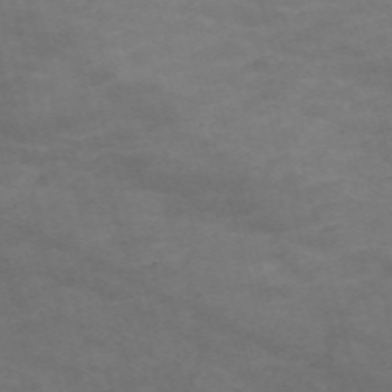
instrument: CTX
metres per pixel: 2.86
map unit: Nve
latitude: -59.1998
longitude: 58.8030
